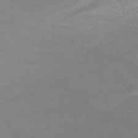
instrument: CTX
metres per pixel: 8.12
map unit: HNb
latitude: -51.7855
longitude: -41.6127
